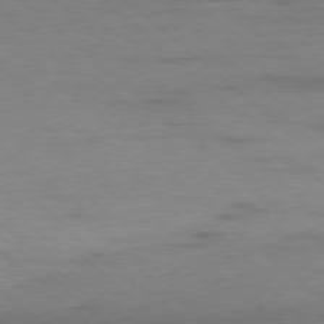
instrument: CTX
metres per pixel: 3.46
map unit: Ap
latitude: -77.8422
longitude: -93.2348
